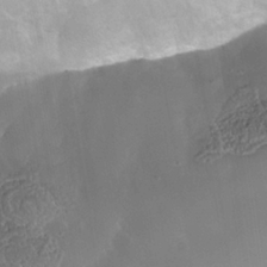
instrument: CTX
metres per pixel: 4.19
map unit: Nhe
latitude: -36.6329
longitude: -118.2711
